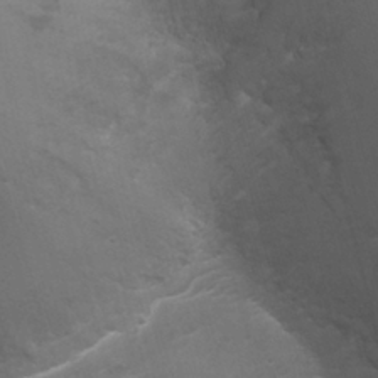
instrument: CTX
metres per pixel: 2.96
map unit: Ht
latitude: 2.0633
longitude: -28.4223
